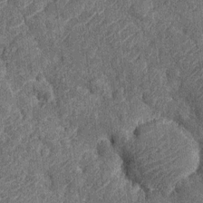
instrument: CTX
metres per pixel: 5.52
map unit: Nhu
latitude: -12.4818
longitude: -22.7813
